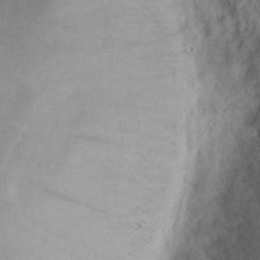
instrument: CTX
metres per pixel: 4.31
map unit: Nhu
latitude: 15.0837
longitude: -73.8395
